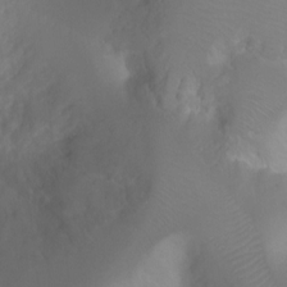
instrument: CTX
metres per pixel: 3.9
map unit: Ht
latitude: 2.1766
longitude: -24.4223
